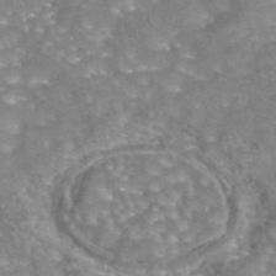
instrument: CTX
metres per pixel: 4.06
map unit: eAb
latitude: 44.4034
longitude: 104.8408
